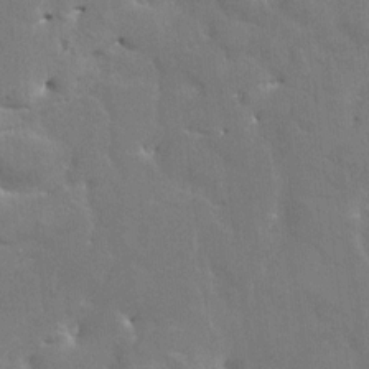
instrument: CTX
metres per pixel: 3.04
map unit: HNhu
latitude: 4.0822
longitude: 4.3495
